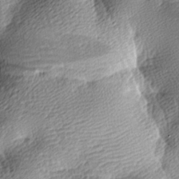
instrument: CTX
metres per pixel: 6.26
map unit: lAa
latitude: -10.0661
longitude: -125.2348
